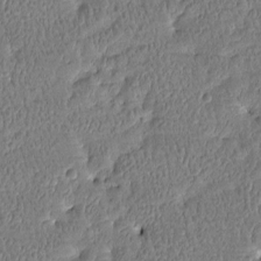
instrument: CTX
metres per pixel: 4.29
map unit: Htu
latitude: -3.7477
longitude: 176.2173
